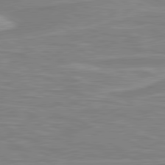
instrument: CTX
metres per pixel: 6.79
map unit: lApd
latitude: 80.5924
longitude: 173.6155
